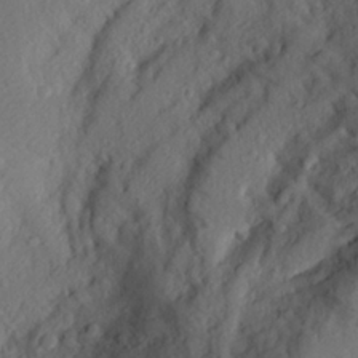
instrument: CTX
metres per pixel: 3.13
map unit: Aa
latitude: 25.7260
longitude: -147.2726
